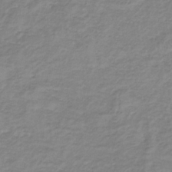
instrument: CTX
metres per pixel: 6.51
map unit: lHb
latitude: -35.7478
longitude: 72.5762
